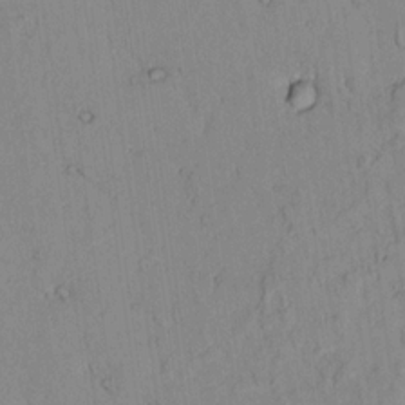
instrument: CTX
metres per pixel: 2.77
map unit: lAvf
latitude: 7.1781
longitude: 169.3131
